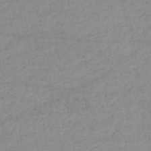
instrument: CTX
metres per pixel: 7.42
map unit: lHb
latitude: -46.2172
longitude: 61.9556
